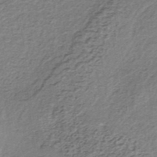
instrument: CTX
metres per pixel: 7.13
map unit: lHb
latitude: -36.6707
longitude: 60.6896
